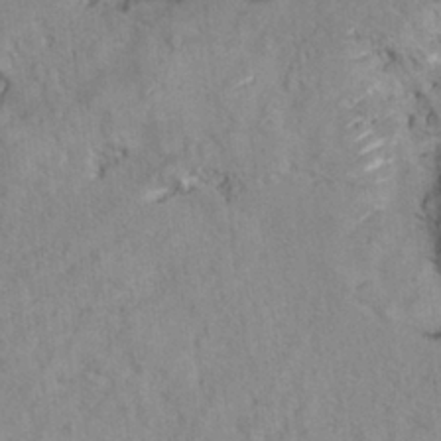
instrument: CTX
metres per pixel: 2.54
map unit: Hto
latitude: 7.7072
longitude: -34.4034
